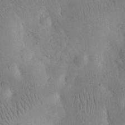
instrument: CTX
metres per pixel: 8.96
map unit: eHh
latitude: 24.2333
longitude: -67.1214
